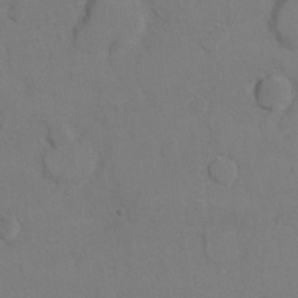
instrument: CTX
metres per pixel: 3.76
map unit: Hto
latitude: 8.0822
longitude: -35.8016
